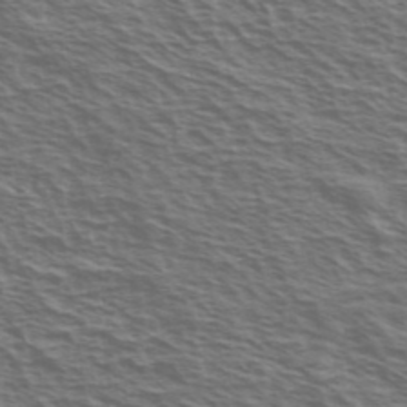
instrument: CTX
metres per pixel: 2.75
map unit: Ave
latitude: 38.2711
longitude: -109.5749
